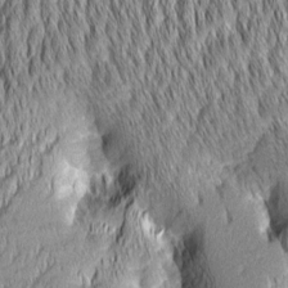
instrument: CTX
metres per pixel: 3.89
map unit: Aa
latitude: 6.4034
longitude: -129.4993
